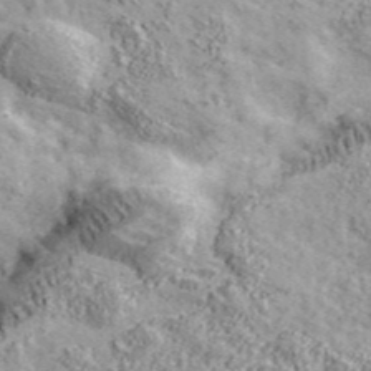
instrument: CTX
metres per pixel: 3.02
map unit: eHh
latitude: 43.7828
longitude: -90.5168
